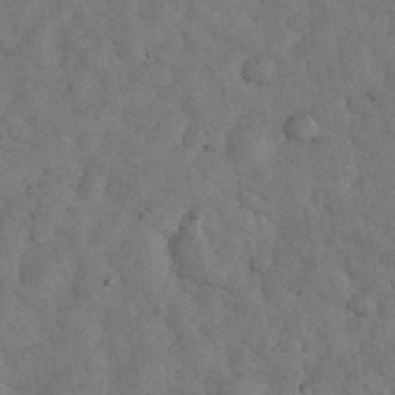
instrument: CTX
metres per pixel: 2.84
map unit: eHh
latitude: 33.9717
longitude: -68.3467
